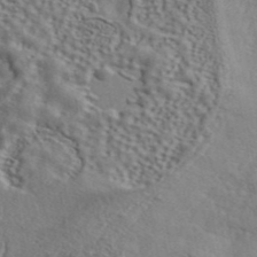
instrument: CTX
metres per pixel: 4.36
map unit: ANa
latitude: 43.6316
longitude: 48.5007
